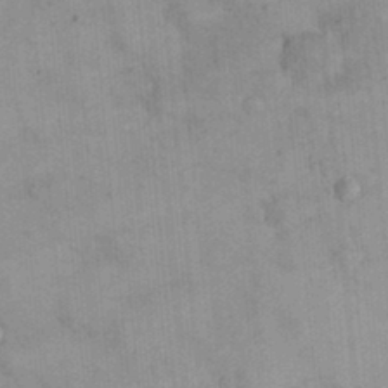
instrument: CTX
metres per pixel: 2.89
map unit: eHh
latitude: 24.7057
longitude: -65.3482
